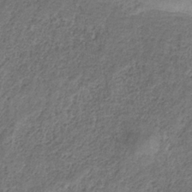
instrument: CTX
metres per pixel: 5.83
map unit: HNb
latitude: -32.6519
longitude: 59.1242
